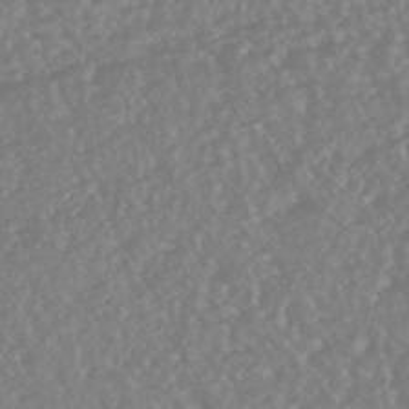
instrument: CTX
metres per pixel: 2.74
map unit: HNhu
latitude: -45.9178
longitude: 97.3132
